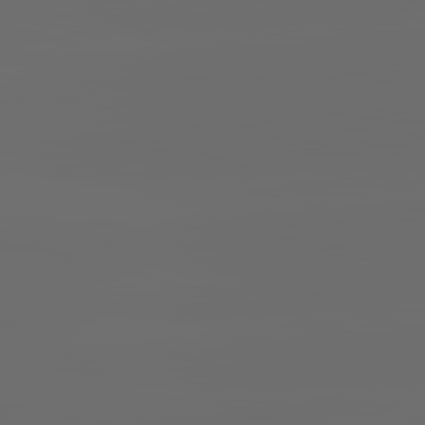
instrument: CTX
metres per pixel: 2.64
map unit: lApd
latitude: 83.7638
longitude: -130.1767
